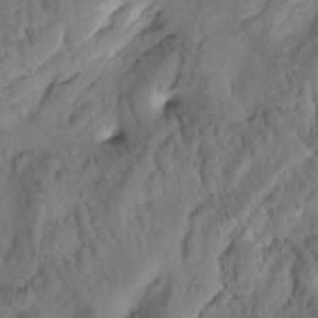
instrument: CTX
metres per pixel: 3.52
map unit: Htu
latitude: -3.0108
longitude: 169.5210
